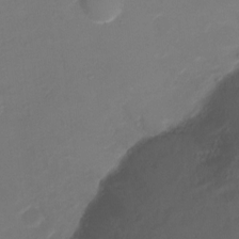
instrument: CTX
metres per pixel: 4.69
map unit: Ht
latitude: 1.4237
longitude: -34.6679
